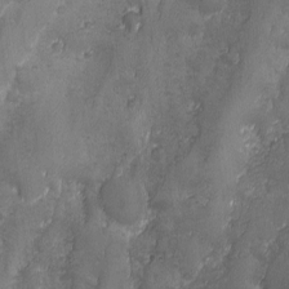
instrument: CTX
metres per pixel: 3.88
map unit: Ave
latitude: -7.5966
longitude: -119.9150
